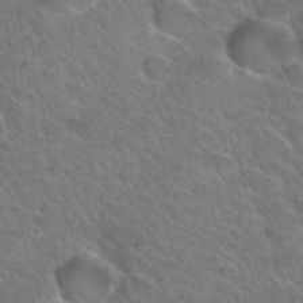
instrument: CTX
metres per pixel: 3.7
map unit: Hto
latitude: 34.7813
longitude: -47.3104
